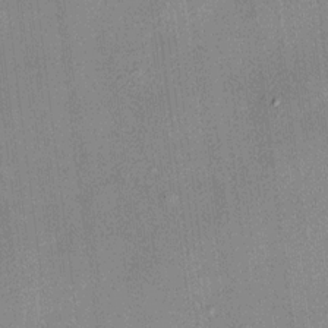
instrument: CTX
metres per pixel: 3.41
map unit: HNhu
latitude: 11.9339
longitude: 10.9542
